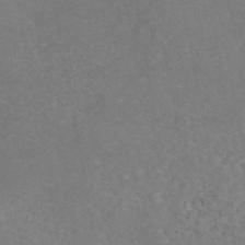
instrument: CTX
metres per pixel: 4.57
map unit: eAb
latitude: 46.6113
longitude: 115.5777
